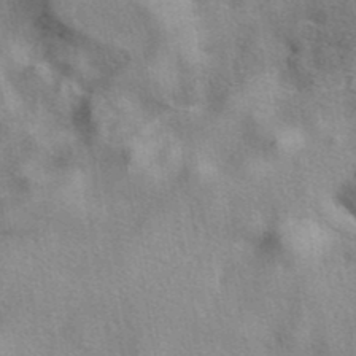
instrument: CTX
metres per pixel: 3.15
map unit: eAb
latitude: 40.8757
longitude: 103.8045
